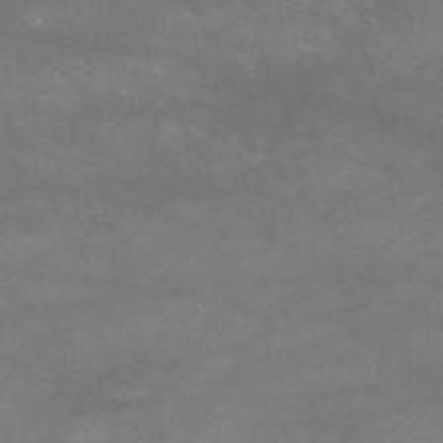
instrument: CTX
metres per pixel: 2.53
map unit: HNb
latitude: -53.1242
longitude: -41.4804
